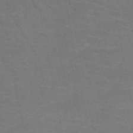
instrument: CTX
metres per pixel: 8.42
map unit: HNb
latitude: -51.1998
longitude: -48.0444
